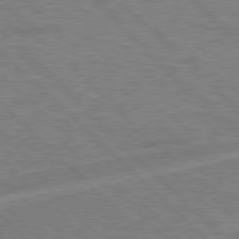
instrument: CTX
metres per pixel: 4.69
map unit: Hpe
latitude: 77.3481
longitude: -151.8772
